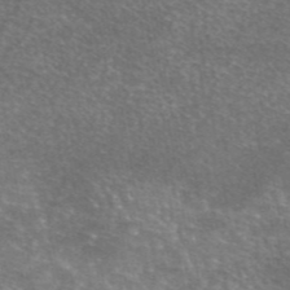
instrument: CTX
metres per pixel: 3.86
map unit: eAb
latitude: 45.7072
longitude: 106.5763
